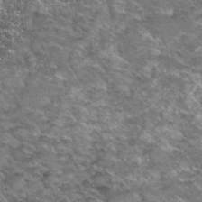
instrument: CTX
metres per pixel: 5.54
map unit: Hto
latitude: 34.8380
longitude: -52.6112
